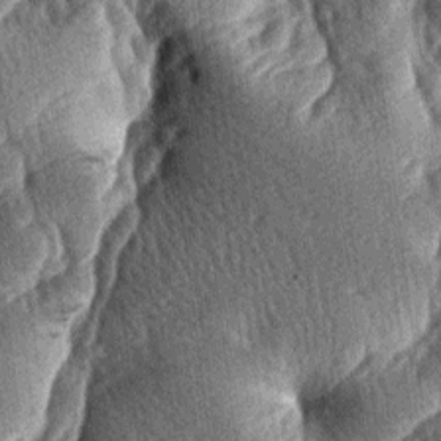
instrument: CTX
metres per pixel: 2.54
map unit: lAa
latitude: -7.9178
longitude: -127.6127
